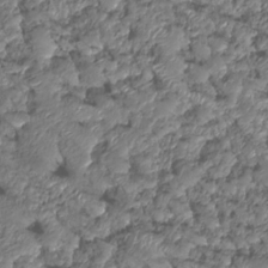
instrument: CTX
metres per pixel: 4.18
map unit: HNhu
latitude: -24.9919
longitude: 50.7463
